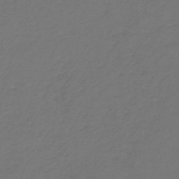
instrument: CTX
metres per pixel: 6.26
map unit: lHb
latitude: -43.2564
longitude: 62.5573
